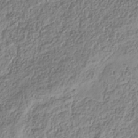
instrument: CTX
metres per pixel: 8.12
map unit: Hve
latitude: -34.0661
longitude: 88.8597
